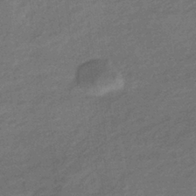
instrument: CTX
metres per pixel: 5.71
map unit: lHb
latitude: -35.1053
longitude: 68.7085
